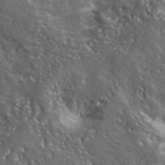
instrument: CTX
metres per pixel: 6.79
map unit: lHvf
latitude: 41.9906
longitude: -89.7450
